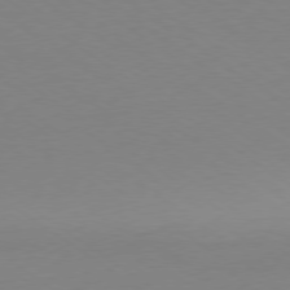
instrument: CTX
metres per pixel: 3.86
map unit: Ap
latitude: -79.2376
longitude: -97.6694
